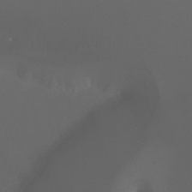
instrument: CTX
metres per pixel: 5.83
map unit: Aa
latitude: -6.8408
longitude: -72.0444
